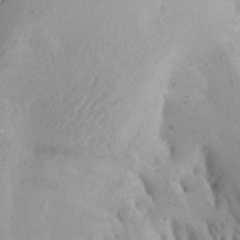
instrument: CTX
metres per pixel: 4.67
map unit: Aa
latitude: 20.3090
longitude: -145.5560
